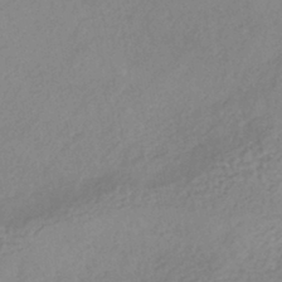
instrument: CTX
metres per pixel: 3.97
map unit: HNhu
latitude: -43.8044
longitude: 101.3509
